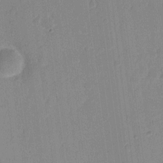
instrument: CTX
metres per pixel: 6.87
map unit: eHh
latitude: 7.2726
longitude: -66.8380
